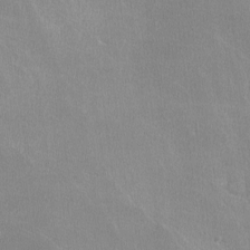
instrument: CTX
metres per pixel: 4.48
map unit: lHvf
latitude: -12.6708
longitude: -100.8758
